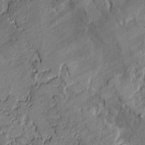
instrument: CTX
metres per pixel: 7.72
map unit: lAvf
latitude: -1.1432
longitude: -108.2900
